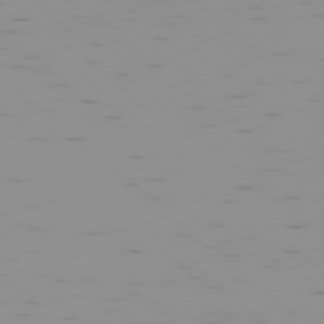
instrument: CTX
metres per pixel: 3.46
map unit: Ap
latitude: -78.1794
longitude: -64.2145
